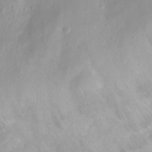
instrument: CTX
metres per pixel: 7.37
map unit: Hto
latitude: -12.2740
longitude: -38.8002
